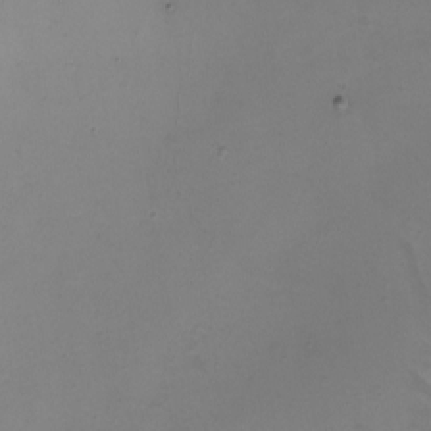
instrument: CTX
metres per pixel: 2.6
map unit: eHh
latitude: -4.6707
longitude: -78.7247
